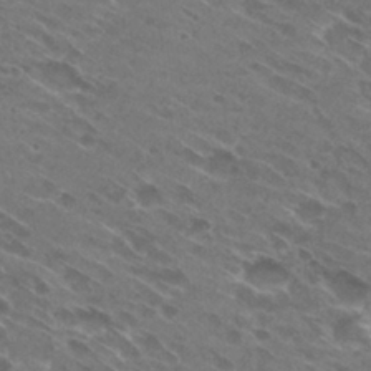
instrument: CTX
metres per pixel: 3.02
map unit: Hto
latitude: 29.3104
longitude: -43.9906
